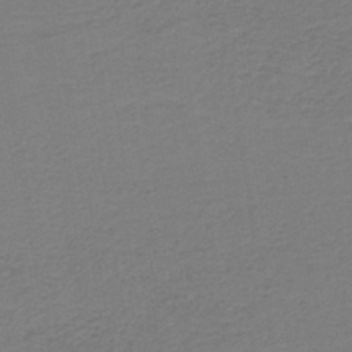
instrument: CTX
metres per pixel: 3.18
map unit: HNb
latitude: -43.4265
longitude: 49.5966
